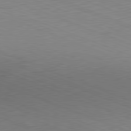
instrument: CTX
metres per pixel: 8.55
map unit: Hpe
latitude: -82.1228
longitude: 15.3321
